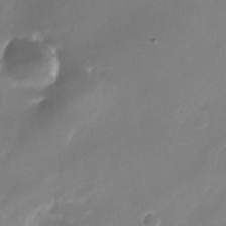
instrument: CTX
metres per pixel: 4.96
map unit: Nhu
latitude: -24.3495
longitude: -71.3104
